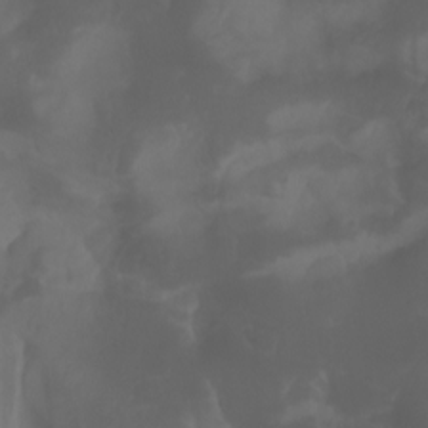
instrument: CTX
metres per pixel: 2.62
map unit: Aa
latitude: -7.5021
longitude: -79.5371
